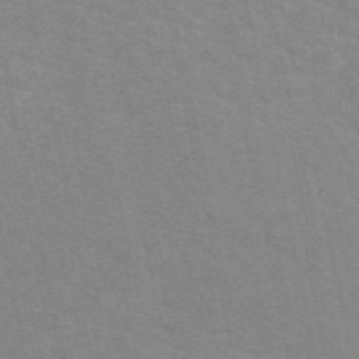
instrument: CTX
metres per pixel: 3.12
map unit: eAb
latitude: 50.6868
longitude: 111.3698
